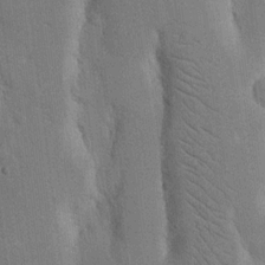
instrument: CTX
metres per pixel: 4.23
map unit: Nhu
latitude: 15.8206
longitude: -77.6882
